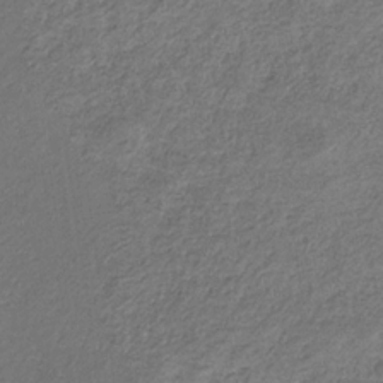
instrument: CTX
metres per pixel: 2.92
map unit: eHb
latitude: -30.6140
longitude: 68.6518
